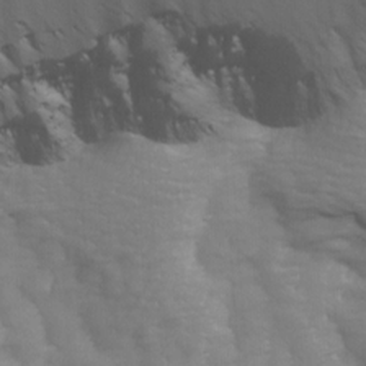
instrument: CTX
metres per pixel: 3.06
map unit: Ave
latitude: 13.9150
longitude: -105.4049
